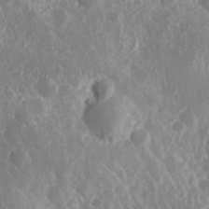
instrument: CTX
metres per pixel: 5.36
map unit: Hve
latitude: 24.9324
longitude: 146.3306
